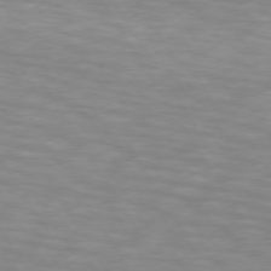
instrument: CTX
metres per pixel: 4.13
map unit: lApd
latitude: 74.0255
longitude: -53.3293
